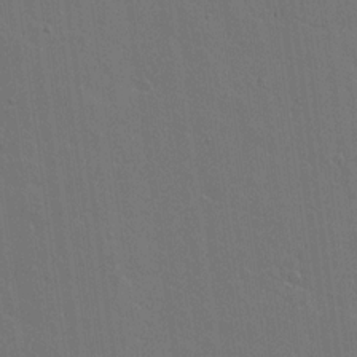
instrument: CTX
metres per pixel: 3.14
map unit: lAvf
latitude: 15.3860
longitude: -126.9325
